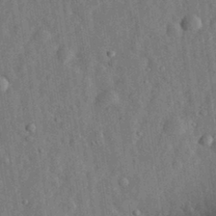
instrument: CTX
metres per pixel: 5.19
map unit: eHh
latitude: 31.1781
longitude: -74.5357
